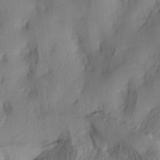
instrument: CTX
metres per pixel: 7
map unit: lAa
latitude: 4.4223
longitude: -112.4601
